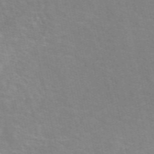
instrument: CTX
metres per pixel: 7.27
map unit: eAb
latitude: 50.5356
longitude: 111.5210
